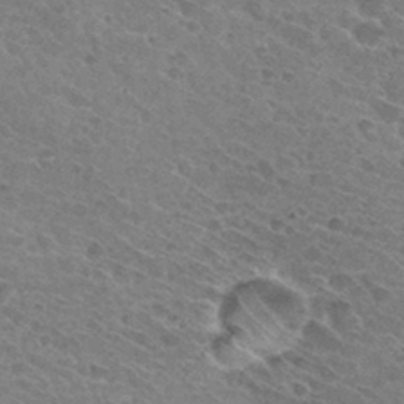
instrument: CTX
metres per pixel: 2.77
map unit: Hto
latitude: 31.1592
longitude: -45.6127
